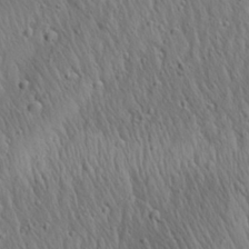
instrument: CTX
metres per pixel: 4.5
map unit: Aa
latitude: 26.8191
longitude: -141.4048
